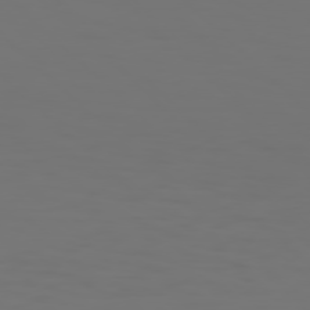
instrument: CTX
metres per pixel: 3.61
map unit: Hpe
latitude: 76.9891
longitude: -134.9513
